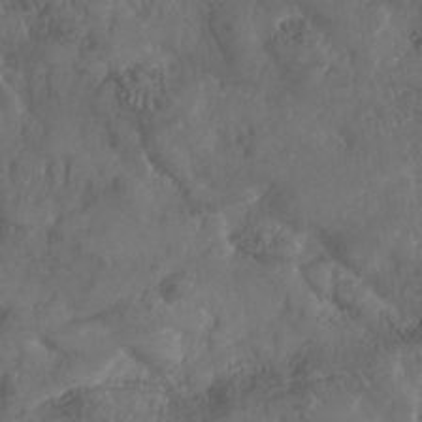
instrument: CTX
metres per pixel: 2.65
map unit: Nhe
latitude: -36.8786
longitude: 137.8989
